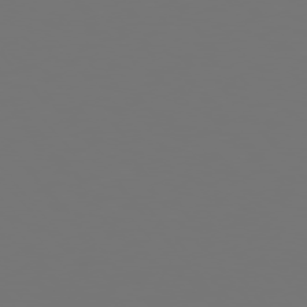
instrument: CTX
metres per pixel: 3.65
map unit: Hpe
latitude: 75.3860
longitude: -124.8380
